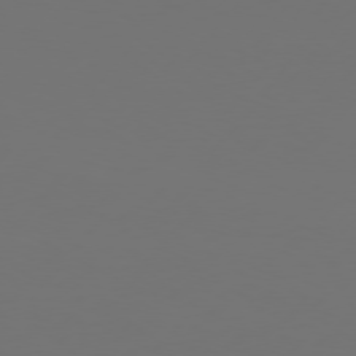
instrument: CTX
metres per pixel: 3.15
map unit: Hpe
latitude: 75.9906
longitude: -129.3670
